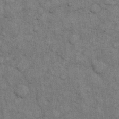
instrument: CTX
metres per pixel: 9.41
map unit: eHh
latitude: 15.0081
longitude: -65.4804
